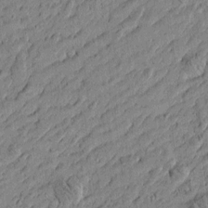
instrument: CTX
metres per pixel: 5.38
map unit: Htu
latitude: -6.3306
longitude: 177.3888
